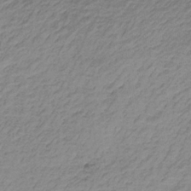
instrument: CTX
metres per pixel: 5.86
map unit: HNb
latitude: -33.8423
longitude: 62.0850
